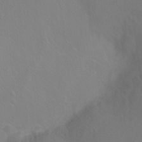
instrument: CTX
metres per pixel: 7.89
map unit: Ht
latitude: -9.0297
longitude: -36.9514
